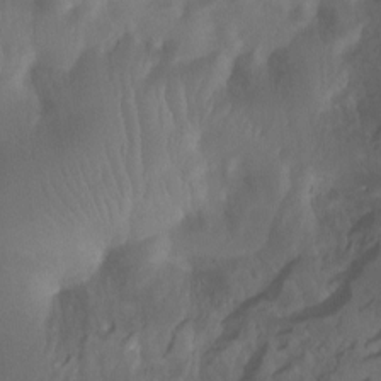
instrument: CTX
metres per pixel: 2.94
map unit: Ht
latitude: -7.1242
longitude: -30.5735
